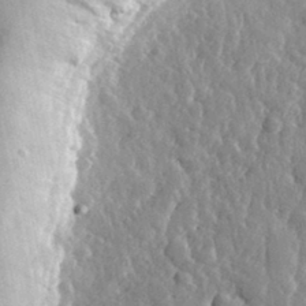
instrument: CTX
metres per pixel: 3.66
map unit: eHh
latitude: 32.1767
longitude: -80.1200
